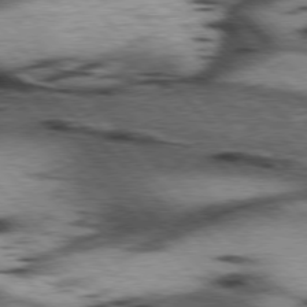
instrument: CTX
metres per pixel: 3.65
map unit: lApd
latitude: 77.2159
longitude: -50.1200
